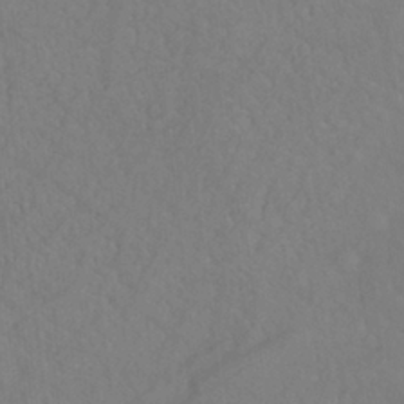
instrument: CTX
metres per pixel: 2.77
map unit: Hto
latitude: -8.2928
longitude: -46.5924
